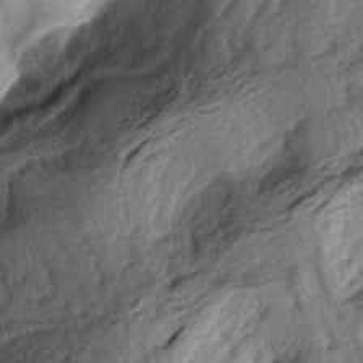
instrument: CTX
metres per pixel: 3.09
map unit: lAa
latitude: -4.8408
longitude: -124.1767
